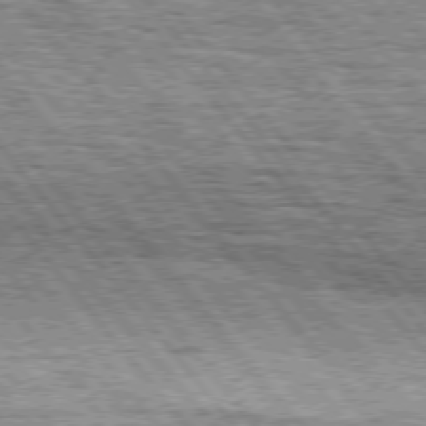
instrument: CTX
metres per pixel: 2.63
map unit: Hpe
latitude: 75.2159
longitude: -157.0647
